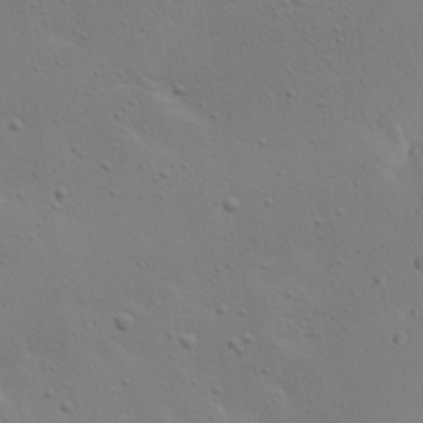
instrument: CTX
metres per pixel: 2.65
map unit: Ave
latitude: 17.2348
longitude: -139.0458
